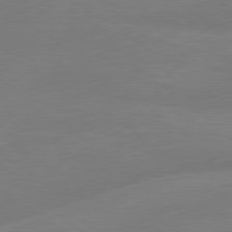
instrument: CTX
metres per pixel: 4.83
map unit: lApd
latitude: 79.4616
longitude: -148.1767
